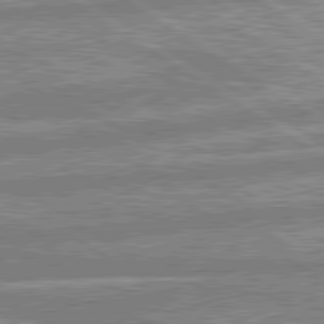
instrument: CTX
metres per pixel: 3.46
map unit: lApd
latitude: 80.2522
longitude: -169.4049
